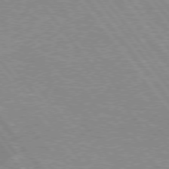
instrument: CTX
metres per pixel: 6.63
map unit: Hpe
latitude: 75.7639
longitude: -156.4978
